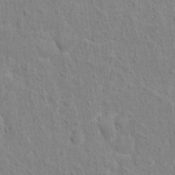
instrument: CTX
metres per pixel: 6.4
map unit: Hto
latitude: 13.2726
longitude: -37.8961
